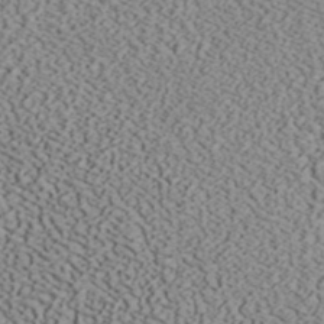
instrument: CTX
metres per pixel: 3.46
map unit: ANa
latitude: 40.3278
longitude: 19.0297
